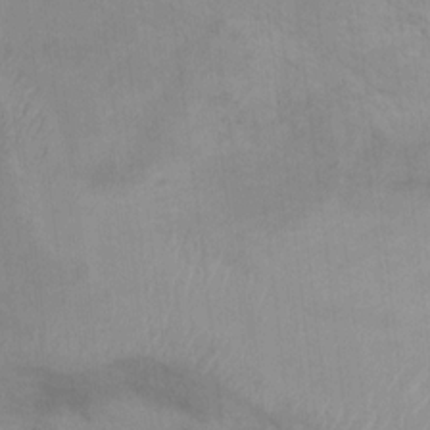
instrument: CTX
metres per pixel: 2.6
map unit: Nhu
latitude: 10.5357
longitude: -25.7071
